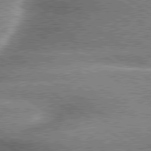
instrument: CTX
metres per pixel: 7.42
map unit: lApd
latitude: 79.6505
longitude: -135.5182
